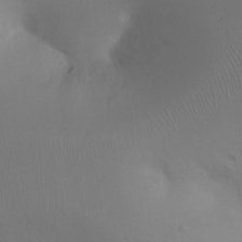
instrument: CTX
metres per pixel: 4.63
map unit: Ht
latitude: -17.0298
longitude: -41.5749
